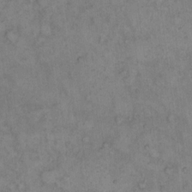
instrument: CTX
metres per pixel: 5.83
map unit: eHh
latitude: 11.8206
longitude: -62.4979
